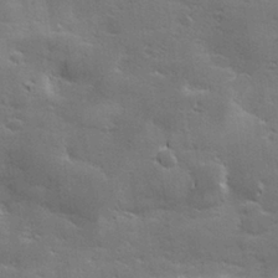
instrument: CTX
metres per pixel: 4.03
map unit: lHvf
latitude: 27.3671
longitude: 142.8974
